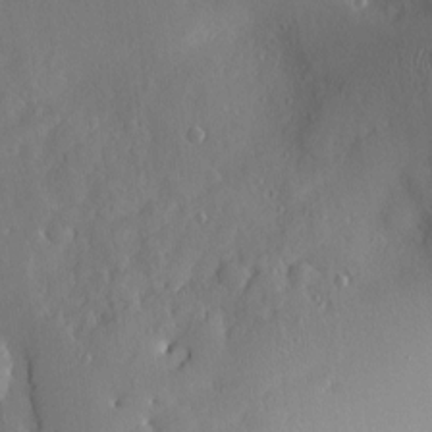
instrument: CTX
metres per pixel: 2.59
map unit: Nve
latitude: -8.4440
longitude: 175.7099
